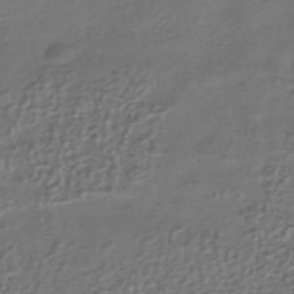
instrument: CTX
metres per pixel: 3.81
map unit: HNhu
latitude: -42.6329
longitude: 94.7463
